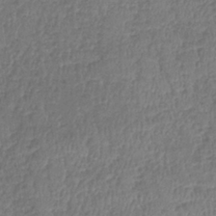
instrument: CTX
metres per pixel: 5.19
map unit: lHb
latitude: -39.0676
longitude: 73.5588
